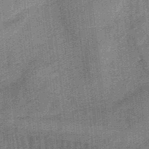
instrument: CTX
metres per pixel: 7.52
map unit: HNb
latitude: -36.5384
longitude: 57.3887
